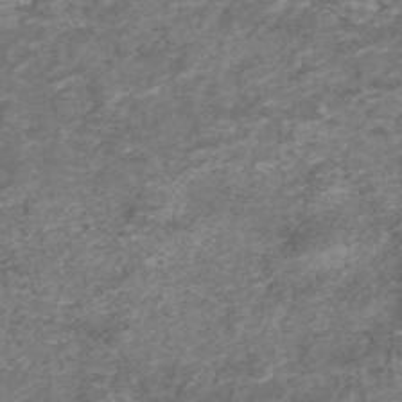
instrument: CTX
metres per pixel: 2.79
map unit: eAb
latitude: 46.8191
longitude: 120.3495
